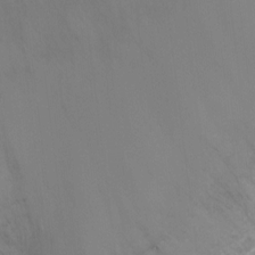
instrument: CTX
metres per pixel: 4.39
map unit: Ht
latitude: -9.4076
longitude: -24.6679
